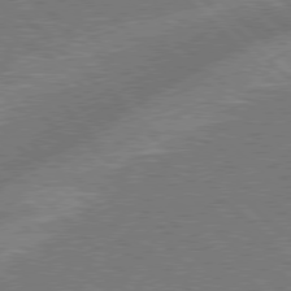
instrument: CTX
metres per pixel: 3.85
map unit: Hpe
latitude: 77.7827
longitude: -151.3481
